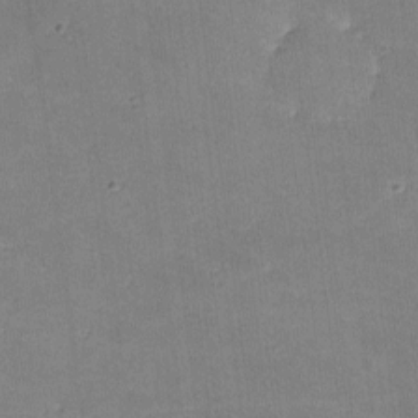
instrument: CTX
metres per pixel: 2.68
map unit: lHvf
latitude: -10.2173
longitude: -100.7057
